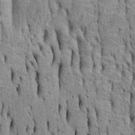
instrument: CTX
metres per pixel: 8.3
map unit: Htu
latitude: -5.3887
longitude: 152.5573
